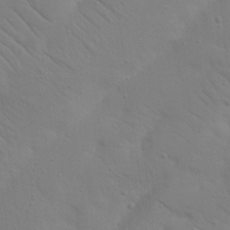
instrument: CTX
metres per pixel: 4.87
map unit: Nhu
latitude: 23.1592
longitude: -73.7639
